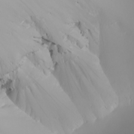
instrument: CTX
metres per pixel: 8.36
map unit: Nhu
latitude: -7.5777
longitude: -95.7261
